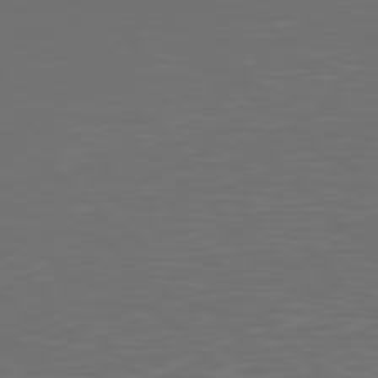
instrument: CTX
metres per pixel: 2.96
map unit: Hpe
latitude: 77.7827
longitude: -168.9136
